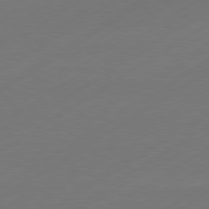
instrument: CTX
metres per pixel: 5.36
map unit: Hpe
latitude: -80.7463
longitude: 15.0676
